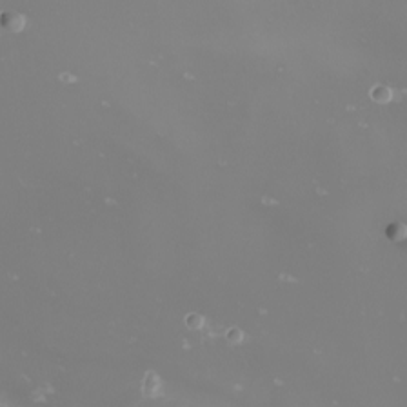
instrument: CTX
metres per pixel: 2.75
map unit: Nhu
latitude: -8.7463
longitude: -93.8961
